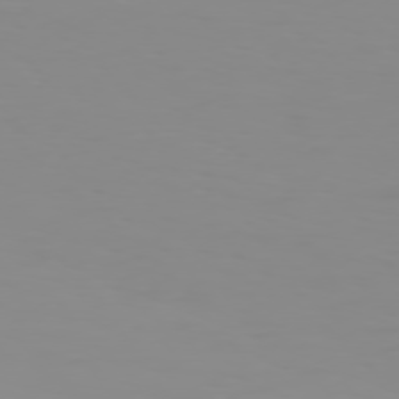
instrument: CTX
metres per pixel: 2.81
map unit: Hpe
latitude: 74.3845
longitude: -127.9150
